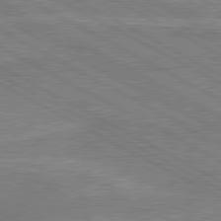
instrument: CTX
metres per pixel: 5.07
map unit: lApd
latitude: 80.4601
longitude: 121.1809
